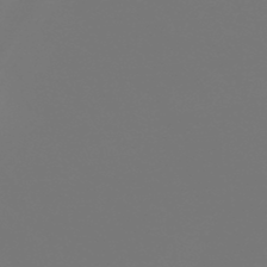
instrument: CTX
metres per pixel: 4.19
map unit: HNb
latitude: -46.2361
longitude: 55.3321
